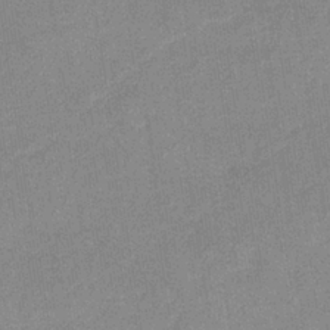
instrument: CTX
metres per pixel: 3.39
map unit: eHb
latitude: -35.7855
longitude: 73.4454
